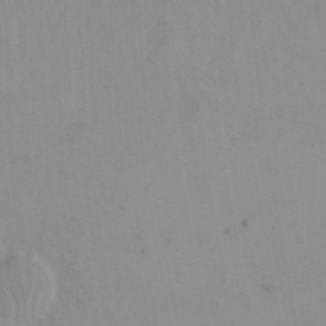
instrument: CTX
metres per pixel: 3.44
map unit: eHh
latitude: 24.3089
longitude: -66.4979
